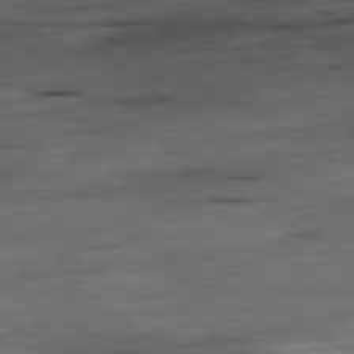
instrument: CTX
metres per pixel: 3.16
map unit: Ap
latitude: -80.9542
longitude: -83.7260
